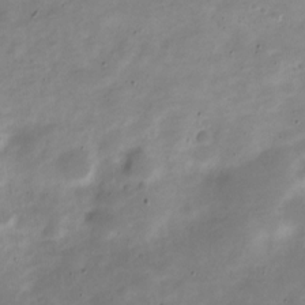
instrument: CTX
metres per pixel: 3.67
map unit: Nve
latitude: -22.4062
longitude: 105.0297
